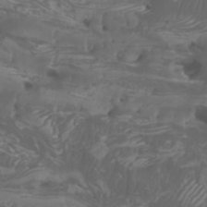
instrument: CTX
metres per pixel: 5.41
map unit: Nhu
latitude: -6.5196
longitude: -76.5923
